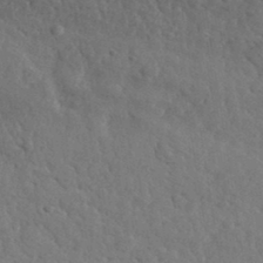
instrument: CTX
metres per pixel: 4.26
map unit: lHvf
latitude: 35.7827
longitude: -87.3481
